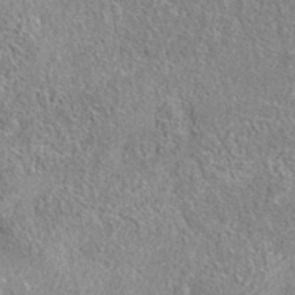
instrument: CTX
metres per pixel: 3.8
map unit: eAb
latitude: 35.8772
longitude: 112.7085
